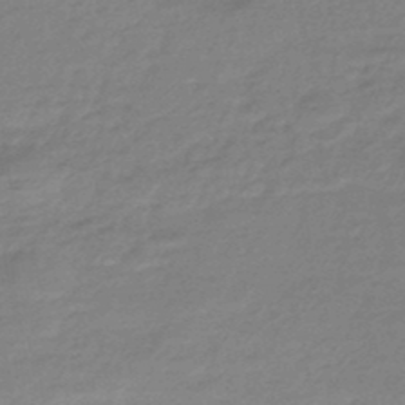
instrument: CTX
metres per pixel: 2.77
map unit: eHb
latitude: -45.5021
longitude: 89.8422
